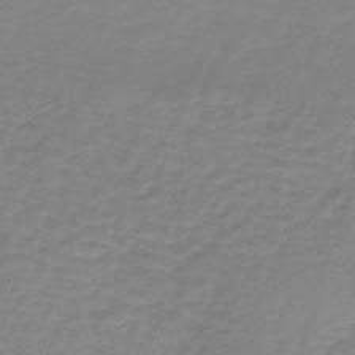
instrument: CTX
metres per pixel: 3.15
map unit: lHb
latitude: -41.7666
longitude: 63.5210
